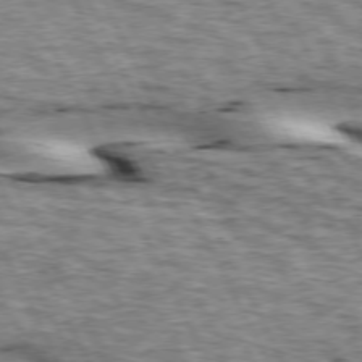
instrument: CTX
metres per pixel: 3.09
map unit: lApd
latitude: 73.4049
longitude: -54.8002
